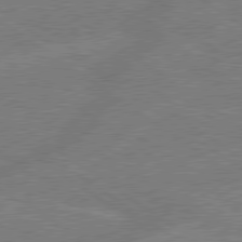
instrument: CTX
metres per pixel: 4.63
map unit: lApd
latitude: 79.4427
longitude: -145.4237
